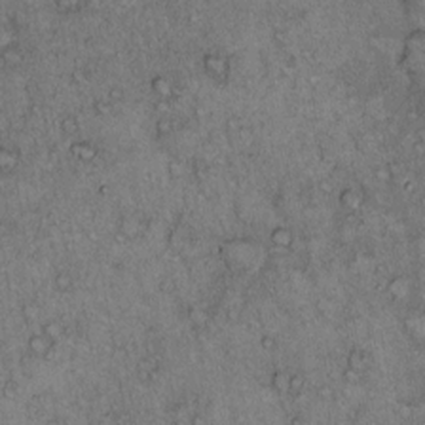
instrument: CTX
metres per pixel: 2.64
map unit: Hto
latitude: 12.2145
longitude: -58.3089
